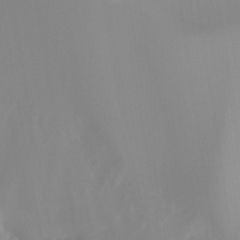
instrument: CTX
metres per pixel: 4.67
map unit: Hto
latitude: -8.1984
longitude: -52.1956
